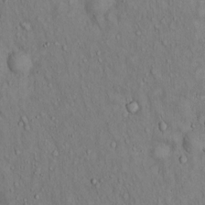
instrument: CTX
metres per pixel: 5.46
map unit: Hto
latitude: 14.7058
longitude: -59.4049
